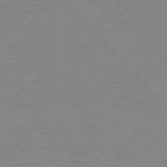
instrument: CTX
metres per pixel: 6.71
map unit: Ap
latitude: -76.9353
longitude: -88.2712
